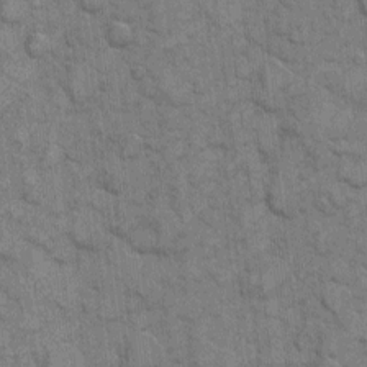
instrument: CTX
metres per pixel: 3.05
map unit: eHh
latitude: 6.8947
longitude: -64.1389
